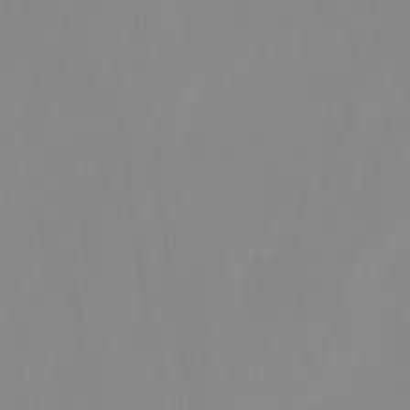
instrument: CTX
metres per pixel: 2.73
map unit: HNhu
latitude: -27.4076
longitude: 73.2376
